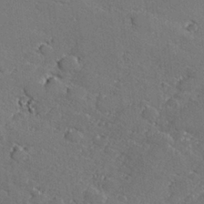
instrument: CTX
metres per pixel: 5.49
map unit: lHvf
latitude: 27.6316
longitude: 140.9919
